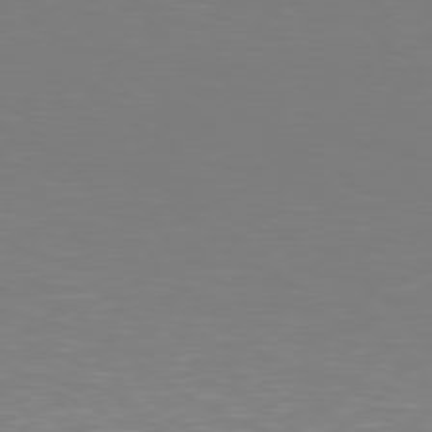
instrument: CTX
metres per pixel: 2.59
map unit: Hpe
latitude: 76.3089
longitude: -131.2915
